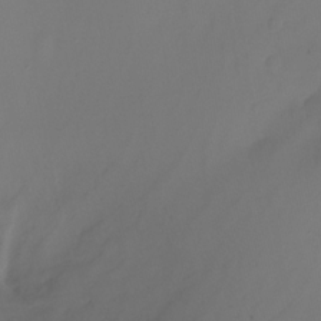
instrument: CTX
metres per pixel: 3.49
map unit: Nhu
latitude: -16.2551
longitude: -50.7435
